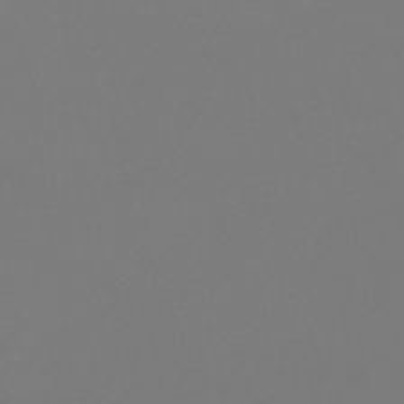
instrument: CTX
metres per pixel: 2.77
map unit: lHb
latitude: -46.6518
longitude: 71.0487
